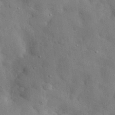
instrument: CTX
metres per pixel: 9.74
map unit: eHh
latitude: 30.7625
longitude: -72.8947
